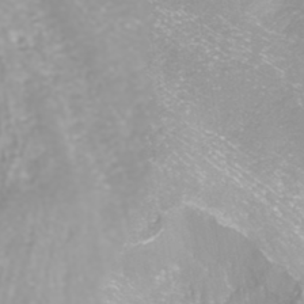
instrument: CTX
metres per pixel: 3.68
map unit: ANa
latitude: -41.4832
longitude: 104.5384
